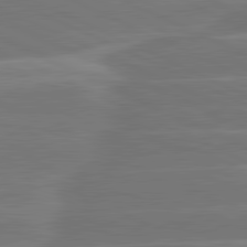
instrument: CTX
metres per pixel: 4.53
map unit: lApd
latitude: 81.5749
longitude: -135.3103
